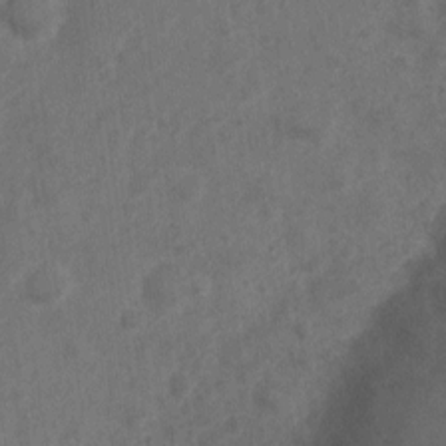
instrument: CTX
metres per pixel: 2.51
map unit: Nve
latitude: -19.4643
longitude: 108.3684
